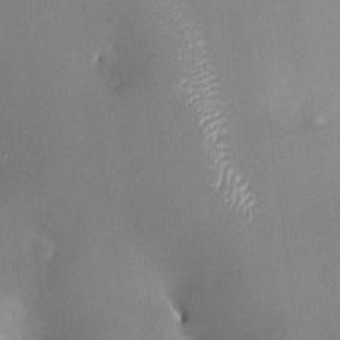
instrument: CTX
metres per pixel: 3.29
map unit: HNhu
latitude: 6.2711
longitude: 9.2565
